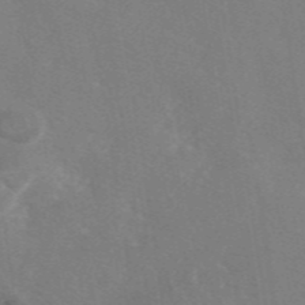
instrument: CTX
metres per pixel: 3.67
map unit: eAb
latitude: 46.4034
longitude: 111.4454
